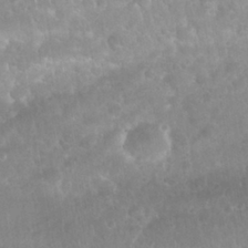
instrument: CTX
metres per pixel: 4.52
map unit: Nhu
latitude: 28.1200
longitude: -64.8380
